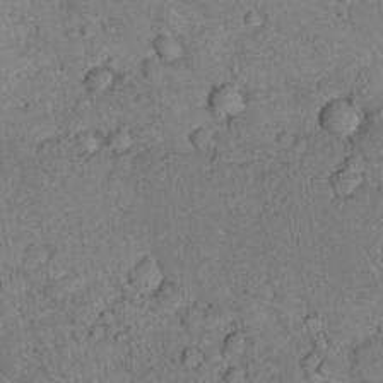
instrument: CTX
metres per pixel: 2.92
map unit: lHvf
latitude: 13.2726
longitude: 178.3117
